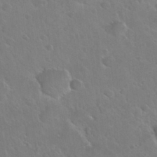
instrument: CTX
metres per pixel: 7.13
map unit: Nhu
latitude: 30.4223
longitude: -53.9150
